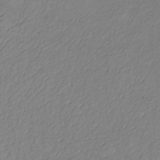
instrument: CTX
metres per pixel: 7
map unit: lHb
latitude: -34.6896
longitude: 71.5777
